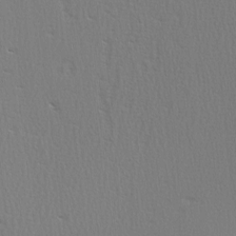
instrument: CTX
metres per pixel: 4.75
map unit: Ave
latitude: 2.7057
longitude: -110.8569
